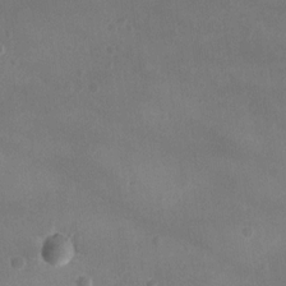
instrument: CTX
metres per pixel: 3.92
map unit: Ht
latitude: -2.3117
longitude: -19.8016
